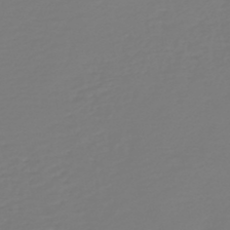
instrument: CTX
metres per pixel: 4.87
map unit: HNb
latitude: -46.7274
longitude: 54.8597
